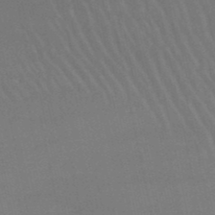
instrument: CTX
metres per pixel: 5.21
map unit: lHb
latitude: -49.8801
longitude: 76.1039
